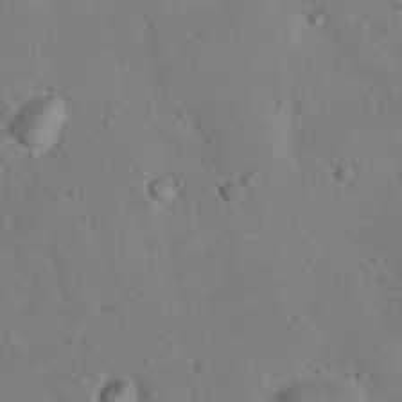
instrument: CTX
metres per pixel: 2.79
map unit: Nhu
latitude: 14.8569
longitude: -28.8380
